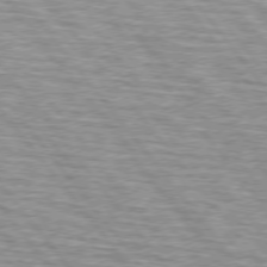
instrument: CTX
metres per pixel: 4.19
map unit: lApd
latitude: 75.2915
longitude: -76.2711
